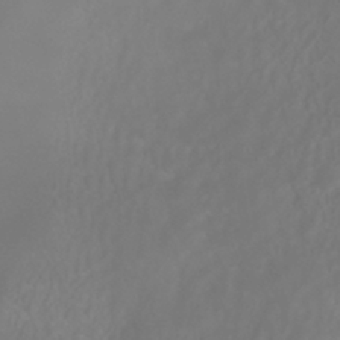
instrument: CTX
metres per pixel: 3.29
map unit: HNhu
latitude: -41.2943
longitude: 106.6519
